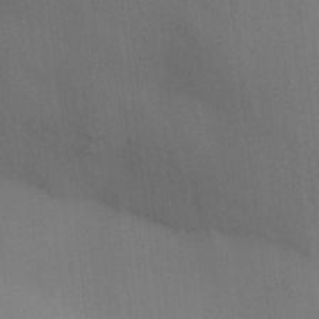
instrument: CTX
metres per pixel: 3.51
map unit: HNhu
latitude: 13.1403
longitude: 12.0283
